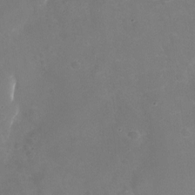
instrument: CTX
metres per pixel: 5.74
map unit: Nhu
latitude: -20.8597
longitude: -58.0444
